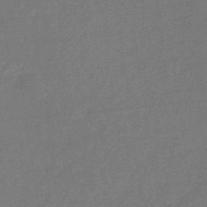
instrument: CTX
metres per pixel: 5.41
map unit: eHb
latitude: -34.2550
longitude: 74.9164
